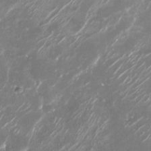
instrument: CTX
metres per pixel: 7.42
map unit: Nhu
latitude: -29.5777
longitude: -70.2522
